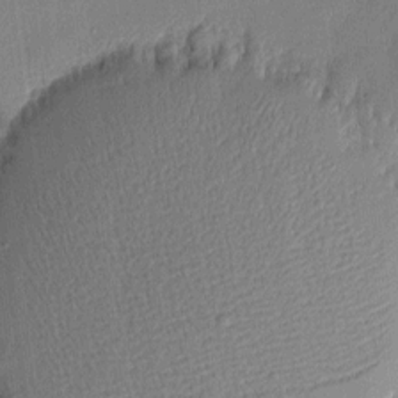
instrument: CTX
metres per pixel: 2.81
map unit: eHh
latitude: 4.5924
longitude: -76.6679
